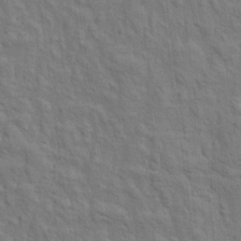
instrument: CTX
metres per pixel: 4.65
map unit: Aa
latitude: 21.4238
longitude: -140.6679
